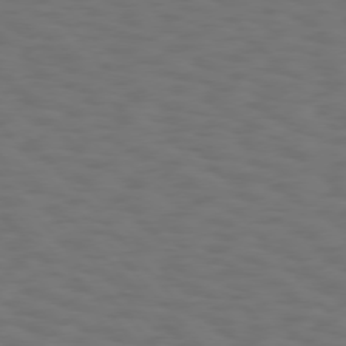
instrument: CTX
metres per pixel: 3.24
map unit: Hpe
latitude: 75.4993
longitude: -133.3293
